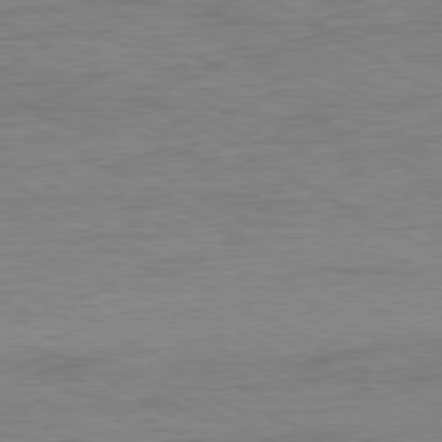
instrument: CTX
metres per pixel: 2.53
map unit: Ap
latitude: -80.5385
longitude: -86.8758
